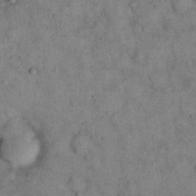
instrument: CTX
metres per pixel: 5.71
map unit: eHh
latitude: 15.7828
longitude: -62.4412
